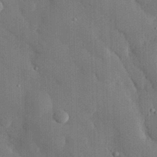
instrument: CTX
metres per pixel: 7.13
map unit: eHh
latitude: 29.0836
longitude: -80.1200
